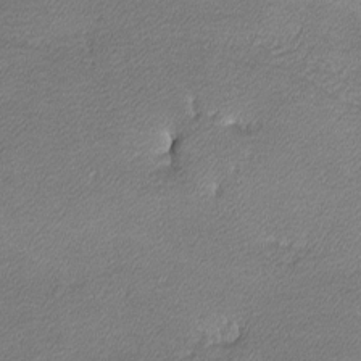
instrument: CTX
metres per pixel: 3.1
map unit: lHvf
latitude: -12.3306
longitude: -102.7435
